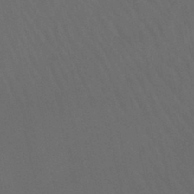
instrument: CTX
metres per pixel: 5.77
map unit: lHb
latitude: -46.5573
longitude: 66.6329
